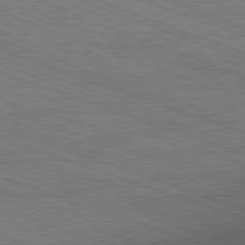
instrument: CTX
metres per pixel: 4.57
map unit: Ap
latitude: -81.7100
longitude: -74.1200
